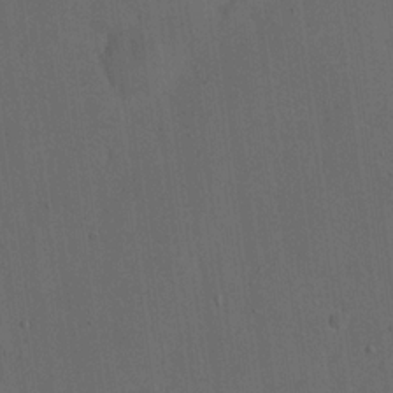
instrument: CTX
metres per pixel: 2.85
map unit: eHh
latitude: 19.0269
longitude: -65.5371
